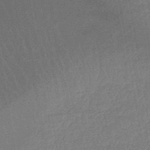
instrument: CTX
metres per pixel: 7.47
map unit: lHb
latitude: -45.1242
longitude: 64.9353
